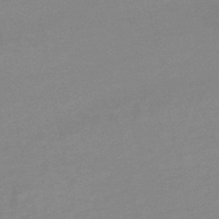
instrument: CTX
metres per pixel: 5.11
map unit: lHb
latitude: -48.7652
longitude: 77.4265
